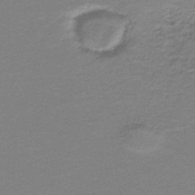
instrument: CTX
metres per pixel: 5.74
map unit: HNb
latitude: -38.4251
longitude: 51.0675
